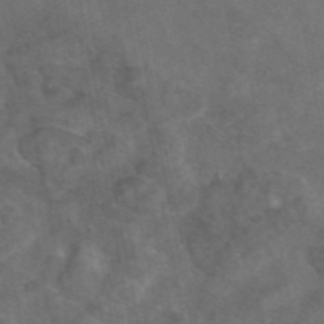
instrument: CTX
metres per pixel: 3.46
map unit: eAb
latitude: 46.6680
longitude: 114.8030
